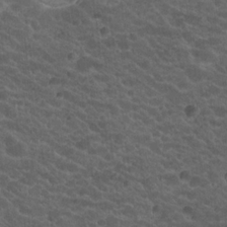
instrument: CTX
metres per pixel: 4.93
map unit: Hto
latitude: 19.9339
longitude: -35.6694
